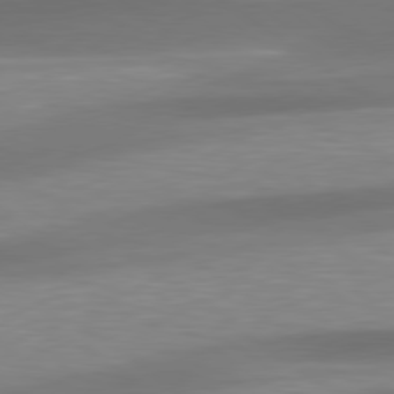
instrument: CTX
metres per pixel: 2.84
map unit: lApd
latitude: 79.4427
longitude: -91.8961
